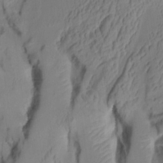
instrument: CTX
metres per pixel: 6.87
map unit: Aa
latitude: 7.6694
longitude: -127.9528
